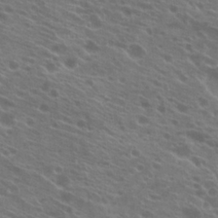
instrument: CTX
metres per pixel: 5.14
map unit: Hto
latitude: 23.8772
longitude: -37.6694
